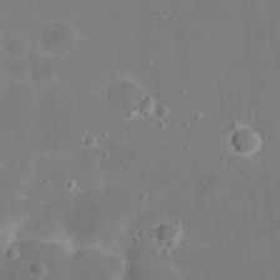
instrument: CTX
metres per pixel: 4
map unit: eHh
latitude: 20.1578
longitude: -66.1011
